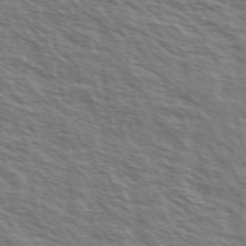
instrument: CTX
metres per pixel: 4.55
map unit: Ave
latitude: 37.6127
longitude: -111.3104
